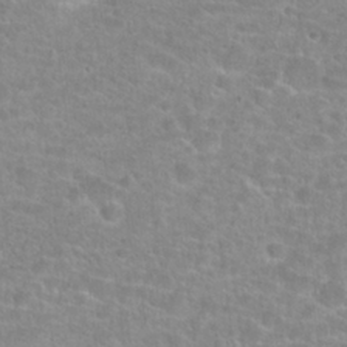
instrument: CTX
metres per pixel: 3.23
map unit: Hto
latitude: 24.8002
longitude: -48.3089
